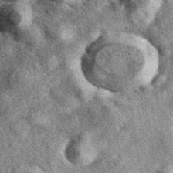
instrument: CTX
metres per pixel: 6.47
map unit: eAb
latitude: 39.6316
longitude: 108.2173
